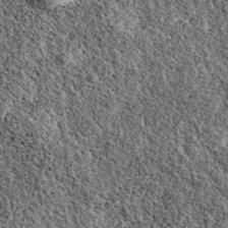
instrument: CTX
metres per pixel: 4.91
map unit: eAb
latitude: 39.0458
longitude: 110.9731
